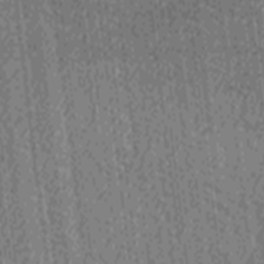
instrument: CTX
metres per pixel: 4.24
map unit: Ave
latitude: -7.3320
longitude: -123.1970
